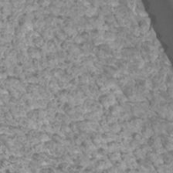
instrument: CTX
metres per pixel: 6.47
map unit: Htu
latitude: 3.3859
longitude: -21.3482
